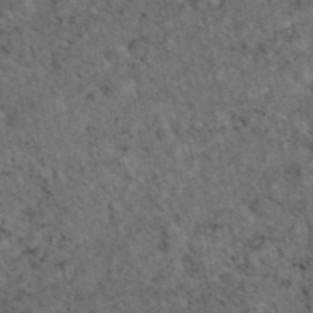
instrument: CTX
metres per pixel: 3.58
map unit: eAb
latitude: 45.4804
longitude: 116.3495
